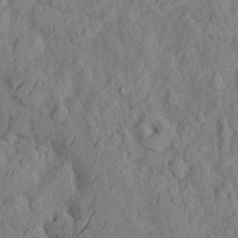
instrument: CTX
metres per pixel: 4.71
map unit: eHh
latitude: 7.4048
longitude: -75.5182
